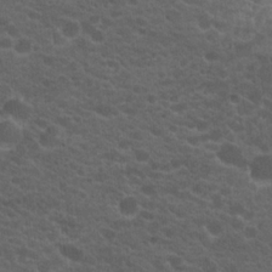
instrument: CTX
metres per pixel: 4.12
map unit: Hto
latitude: 19.9717
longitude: -35.4993
